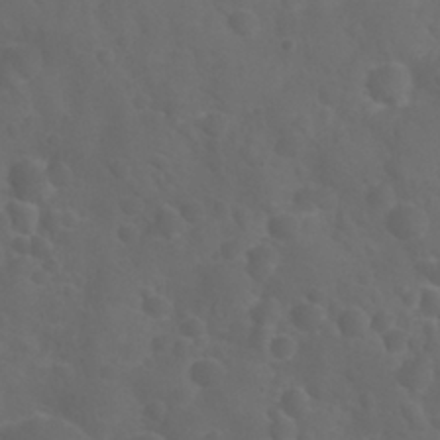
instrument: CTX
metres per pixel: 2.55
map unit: Nhu
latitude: 27.8017
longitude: -55.4804
